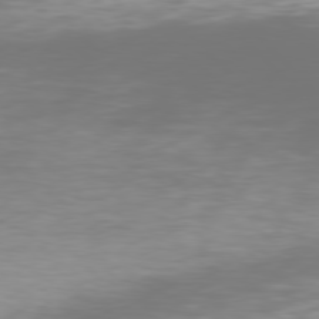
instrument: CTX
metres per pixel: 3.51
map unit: Hpe
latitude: 77.1970
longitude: -170.1767
